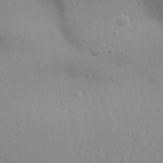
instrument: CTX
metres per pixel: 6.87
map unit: Aa
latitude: 30.0444
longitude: -139.7450
